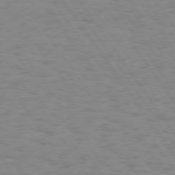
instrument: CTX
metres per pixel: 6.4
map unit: Hpe
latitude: 74.4034
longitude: -136.5924
